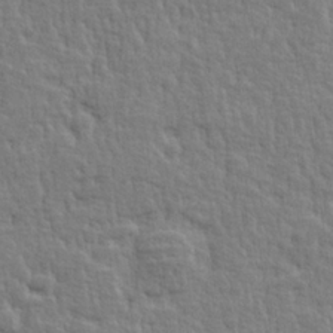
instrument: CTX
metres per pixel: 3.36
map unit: lHvf
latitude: 25.0836
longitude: 143.7477
